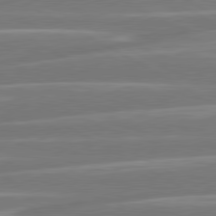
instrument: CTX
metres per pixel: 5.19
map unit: lApd
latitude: 80.8758
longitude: -128.4223
